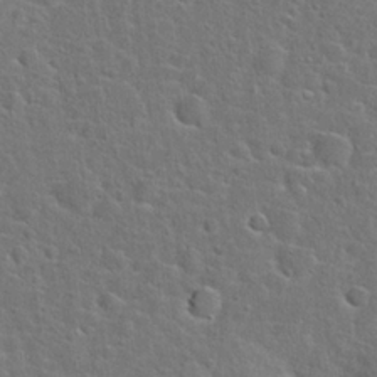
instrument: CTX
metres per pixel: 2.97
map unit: Hto
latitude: 23.7827
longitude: -46.5357
